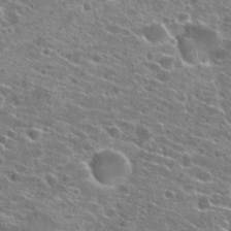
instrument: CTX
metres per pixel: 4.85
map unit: Hto
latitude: 23.1592
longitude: -41.0458
